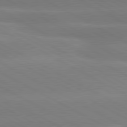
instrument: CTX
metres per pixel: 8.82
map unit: lApd
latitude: 80.5924
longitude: -147.5749
